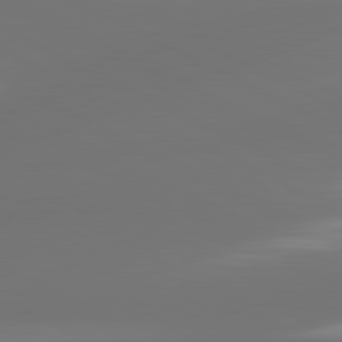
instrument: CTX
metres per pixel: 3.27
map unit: lApd
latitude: 81.1970
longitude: -164.2523
